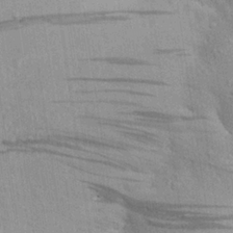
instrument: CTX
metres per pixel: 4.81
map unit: Aa
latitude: 22.7624
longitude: -144.8002
